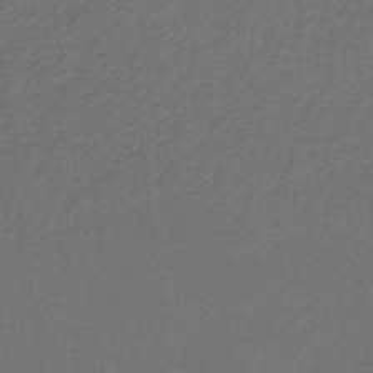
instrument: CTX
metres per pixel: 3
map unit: lHb
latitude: -38.2740
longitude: 60.8030
